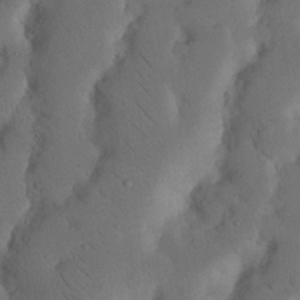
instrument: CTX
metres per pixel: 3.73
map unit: Nhu
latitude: 19.8394
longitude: -75.7450
